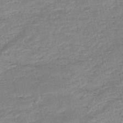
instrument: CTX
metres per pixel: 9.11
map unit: HNb
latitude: -50.4629
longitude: -41.1970
